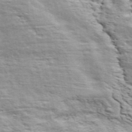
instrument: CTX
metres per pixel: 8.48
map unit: ANa
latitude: 45.9717
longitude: -84.4223
